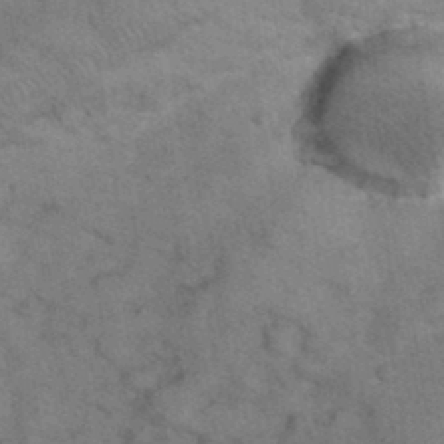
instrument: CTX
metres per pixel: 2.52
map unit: eHh
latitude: 37.8395
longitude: -67.0647
